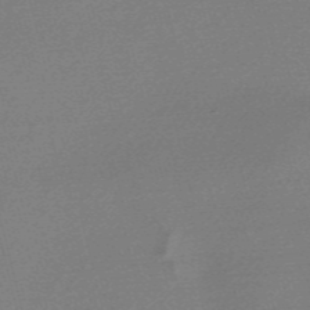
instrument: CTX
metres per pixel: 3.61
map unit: Nve
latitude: -56.6518
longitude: 63.1242
